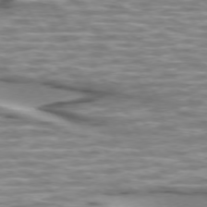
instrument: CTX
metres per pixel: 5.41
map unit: lApd
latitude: 74.1578
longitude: -57.1781
